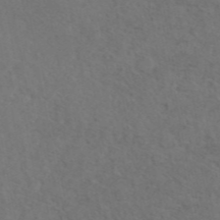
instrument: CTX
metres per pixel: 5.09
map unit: eAb
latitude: 45.6505
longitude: 112.7274
